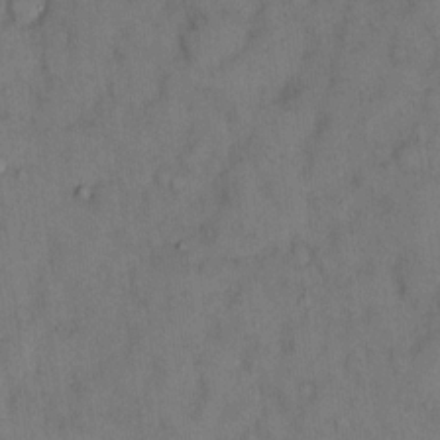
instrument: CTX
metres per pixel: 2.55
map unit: eHh
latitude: 12.4979
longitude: -62.8569
